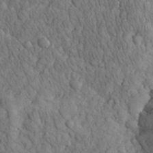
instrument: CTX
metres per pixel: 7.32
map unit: eHh
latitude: 32.8002
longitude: -65.7450
